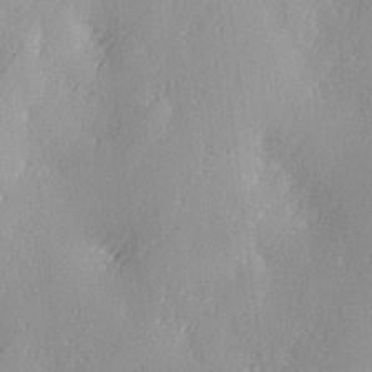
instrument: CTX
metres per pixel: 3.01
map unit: Ave
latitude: 2.4034
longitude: -111.7261
